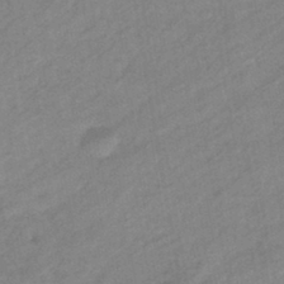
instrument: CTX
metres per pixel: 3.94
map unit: eHb
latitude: -41.1620
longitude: 83.8800
